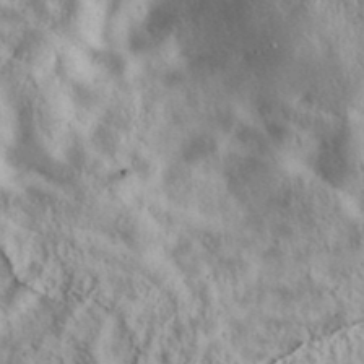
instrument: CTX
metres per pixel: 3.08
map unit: eHh
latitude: 36.8569
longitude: -60.6679
